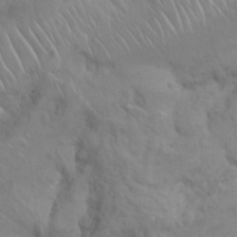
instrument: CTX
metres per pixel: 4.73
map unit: Nhu
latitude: 22.9892
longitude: -66.7813
